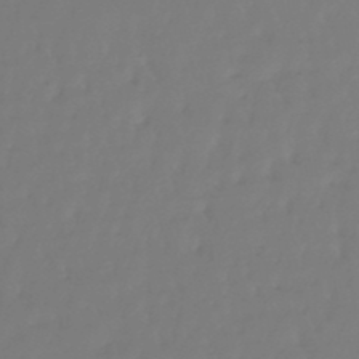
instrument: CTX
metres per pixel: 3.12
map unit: lHb
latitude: -47.1809
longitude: 61.8611
